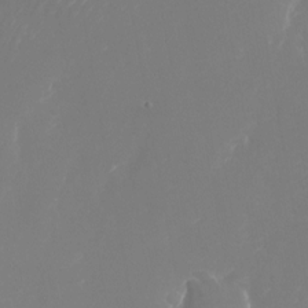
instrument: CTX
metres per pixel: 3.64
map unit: Nhu
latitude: -24.1984
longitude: -72.4034
